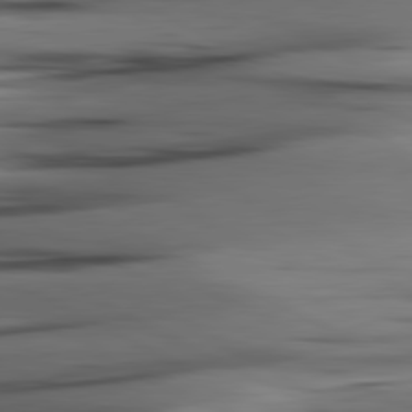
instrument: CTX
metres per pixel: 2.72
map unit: lApd
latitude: 80.9703
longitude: -123.4237
